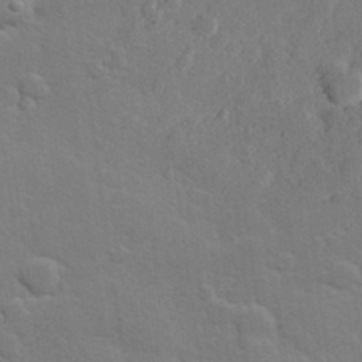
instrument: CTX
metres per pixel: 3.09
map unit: Hve
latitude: 24.7057
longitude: 150.7274
